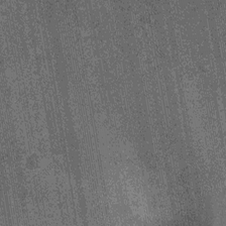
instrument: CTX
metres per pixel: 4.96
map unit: Ht
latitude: -12.1039
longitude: -21.6316
